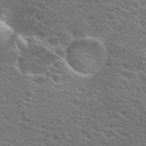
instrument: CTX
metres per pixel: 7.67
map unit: Hto
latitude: 26.6302
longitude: -44.9136
